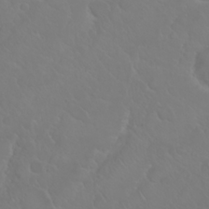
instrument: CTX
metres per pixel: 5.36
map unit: Nhu
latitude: 23.2348
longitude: -64.1200
